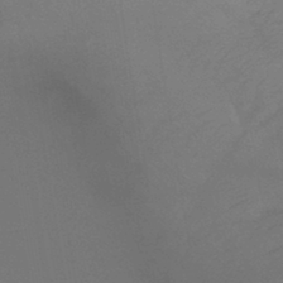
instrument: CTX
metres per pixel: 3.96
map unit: lHb
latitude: -41.3698
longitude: 77.2943
